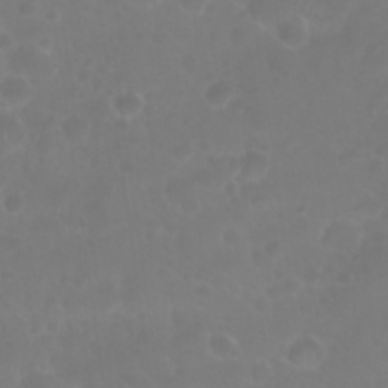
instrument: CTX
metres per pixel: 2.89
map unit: Nhu
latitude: 24.9702
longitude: -63.0459
